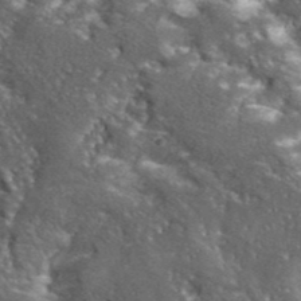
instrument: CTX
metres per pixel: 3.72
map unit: lHvf
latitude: 42.0255
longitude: -89.7072
